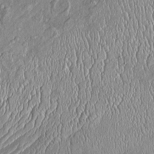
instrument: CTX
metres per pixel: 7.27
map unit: Htu
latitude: -5.5588
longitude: 157.1998
